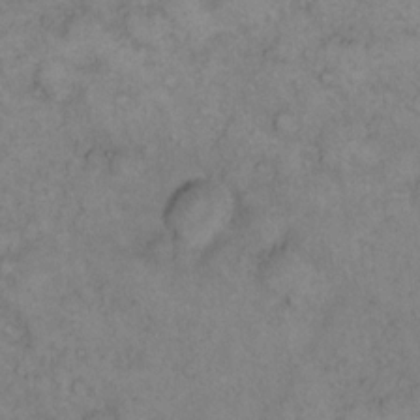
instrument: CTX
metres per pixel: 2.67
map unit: eHh
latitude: 14.1389
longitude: -63.3482
